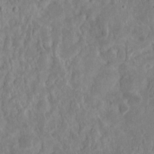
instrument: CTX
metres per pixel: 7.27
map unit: eHh
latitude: 12.6302
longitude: -73.7261
